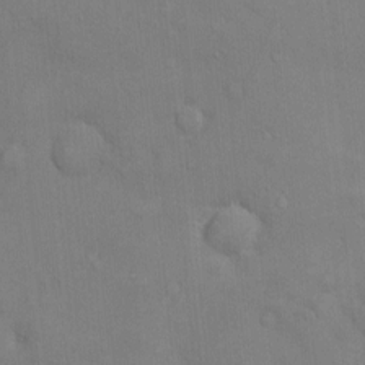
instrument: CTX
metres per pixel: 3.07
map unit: Ht
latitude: -4.2172
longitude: -14.6869
